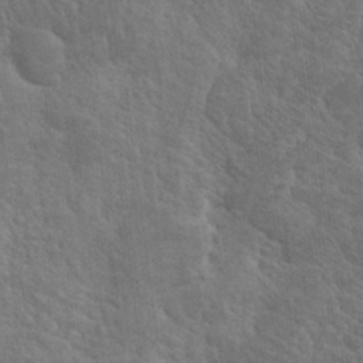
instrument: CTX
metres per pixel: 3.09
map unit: Hto
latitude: 25.5371
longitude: -38.9325
